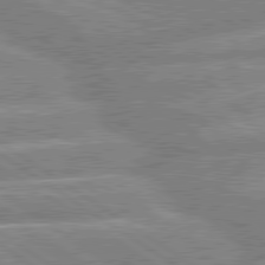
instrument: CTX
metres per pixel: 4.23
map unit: lApd
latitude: 80.0255
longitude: -164.2334
